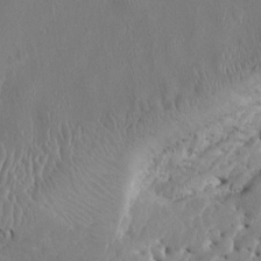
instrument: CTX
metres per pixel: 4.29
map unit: HNhu
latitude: 5.8583
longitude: -6.6679
